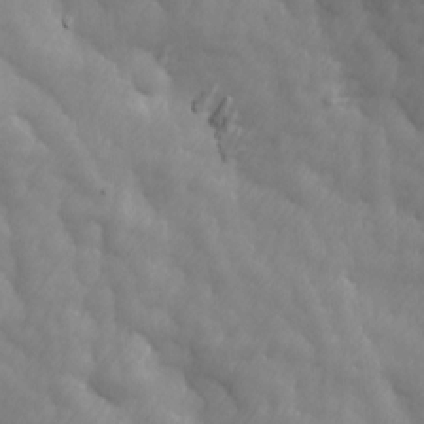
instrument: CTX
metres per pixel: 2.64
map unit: Ave
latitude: 13.4049
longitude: -105.4994
